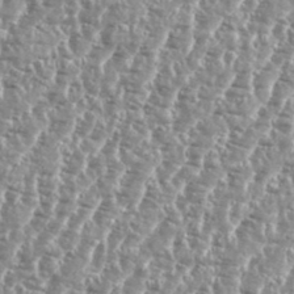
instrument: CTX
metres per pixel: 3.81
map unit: eHh
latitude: 34.9702
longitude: -135.1970
